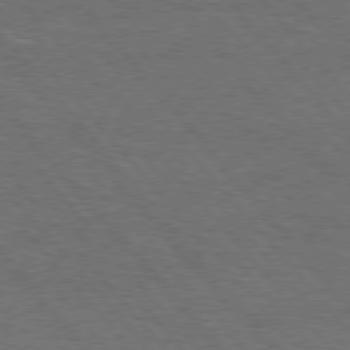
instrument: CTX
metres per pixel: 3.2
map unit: Hpe
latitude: 75.8583
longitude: -157.5749
